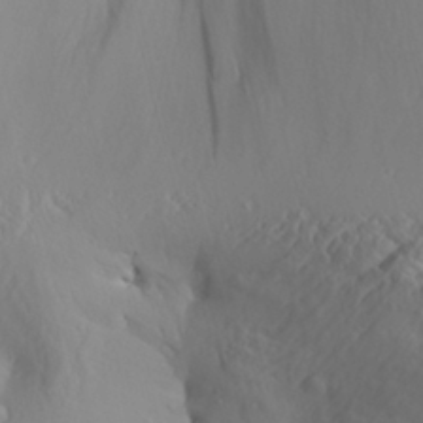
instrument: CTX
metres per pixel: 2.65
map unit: Aa
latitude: 30.3279
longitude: -133.6505
